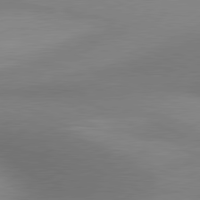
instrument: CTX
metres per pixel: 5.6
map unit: lApd
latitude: 80.6868
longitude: 131.2943
